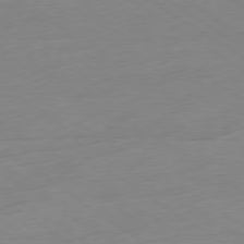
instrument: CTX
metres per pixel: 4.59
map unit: Ap
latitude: -78.3873
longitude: -59.1403
